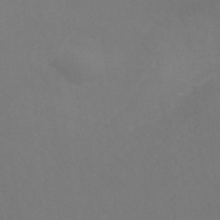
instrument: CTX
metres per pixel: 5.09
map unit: ANa
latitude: 42.8569
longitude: 28.5385
